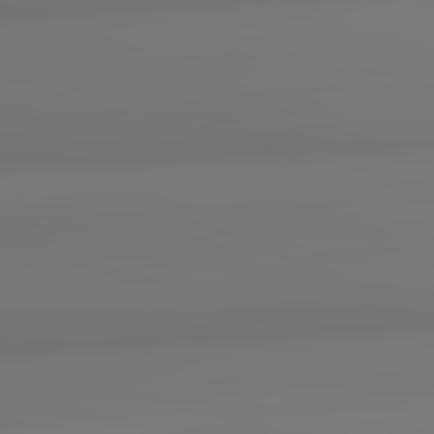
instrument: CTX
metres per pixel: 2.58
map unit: lApd
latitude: 82.6490
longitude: 170.5385
